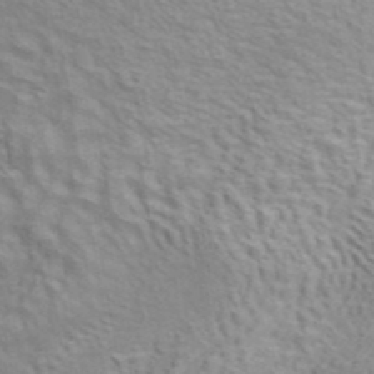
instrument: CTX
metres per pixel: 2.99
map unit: ANa
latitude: 41.7639
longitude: 14.3684
